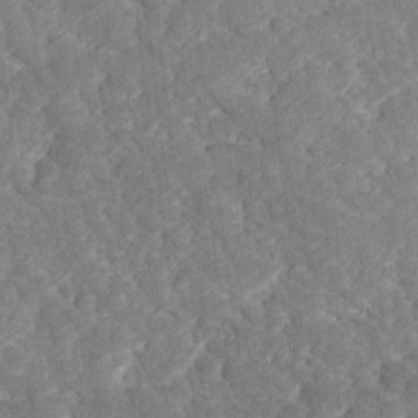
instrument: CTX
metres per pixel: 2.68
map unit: Ave
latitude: 17.8017
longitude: -135.3670
